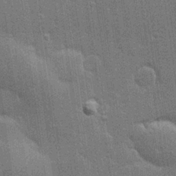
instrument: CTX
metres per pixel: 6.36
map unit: Hve
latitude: 28.3089
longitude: -92.9135
